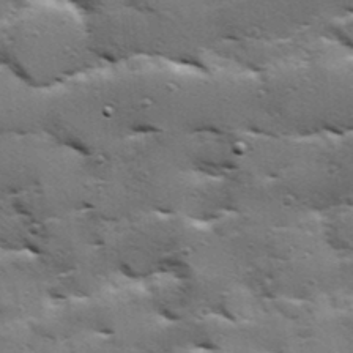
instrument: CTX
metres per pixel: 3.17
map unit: Hve
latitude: 24.1011
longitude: -96.1578
